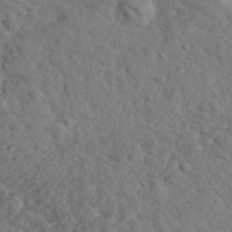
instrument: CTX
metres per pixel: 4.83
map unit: eHh
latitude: 35.7260
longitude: -78.5924
